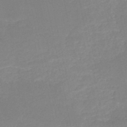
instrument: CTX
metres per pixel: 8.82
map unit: HNb
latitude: -49.6533
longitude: -43.3104
